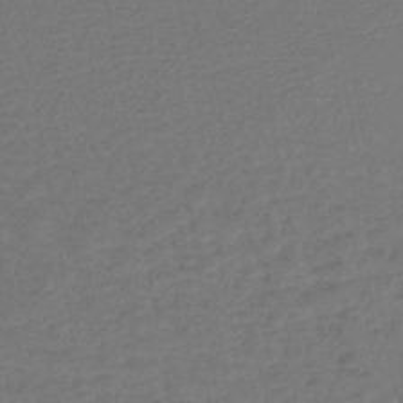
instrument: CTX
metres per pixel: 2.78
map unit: lHb
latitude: -43.2564
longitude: 75.0676
